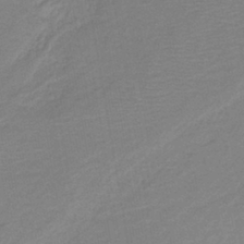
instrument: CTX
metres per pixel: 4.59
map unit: HNb
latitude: -41.0486
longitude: 51.2943
